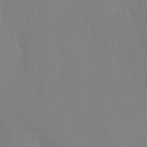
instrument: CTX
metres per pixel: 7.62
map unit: HNhu
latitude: 3.7449
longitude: 6.8408
